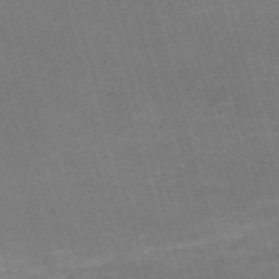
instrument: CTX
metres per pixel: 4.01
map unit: Nve
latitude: -59.7666
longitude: 57.6344
